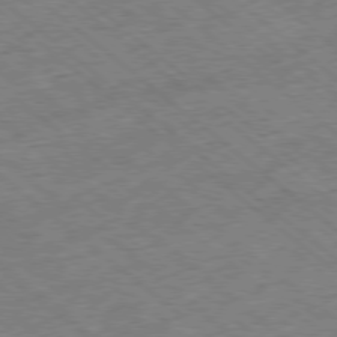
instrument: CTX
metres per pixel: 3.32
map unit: Ap
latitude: -78.6518
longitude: -48.8380
